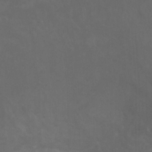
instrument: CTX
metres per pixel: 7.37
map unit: Ht
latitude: -0.6897
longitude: -32.4790
